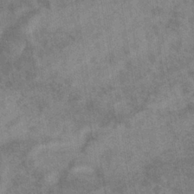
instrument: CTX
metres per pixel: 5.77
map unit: eHb
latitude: -35.1809
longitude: 76.5574
